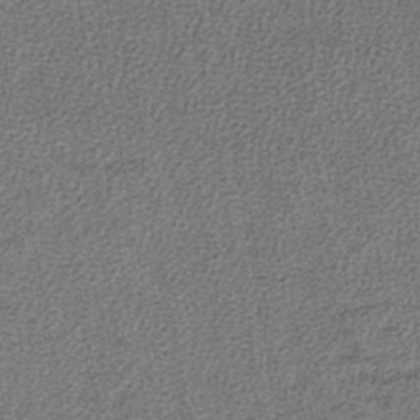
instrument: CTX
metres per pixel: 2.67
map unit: lHb
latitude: -41.1242
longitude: 63.1620
